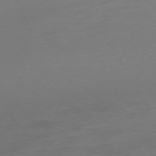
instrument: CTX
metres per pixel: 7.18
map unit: Hpe
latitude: -75.5777
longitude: -16.2145
